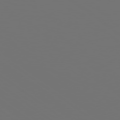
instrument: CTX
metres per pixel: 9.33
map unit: lApd
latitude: 78.7624
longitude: -175.8583
